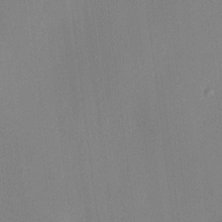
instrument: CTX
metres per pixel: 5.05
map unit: HNhu
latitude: 10.5924
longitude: 15.7478
